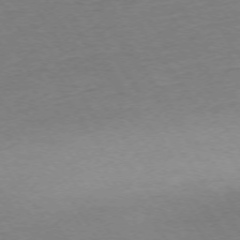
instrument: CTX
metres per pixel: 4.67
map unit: Ap
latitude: -74.4062
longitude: -86.0255
